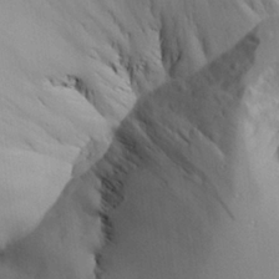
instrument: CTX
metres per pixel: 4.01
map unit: Aa
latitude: 24.9702
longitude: -128.9325
